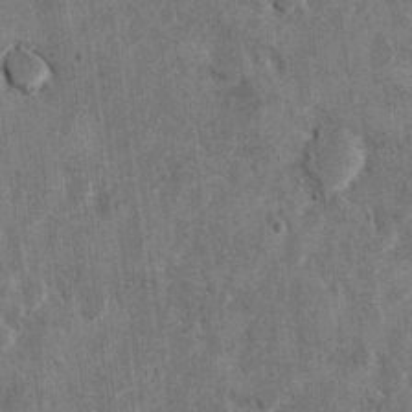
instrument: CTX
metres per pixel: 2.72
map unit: Hto
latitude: 8.0633
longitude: -35.2348
